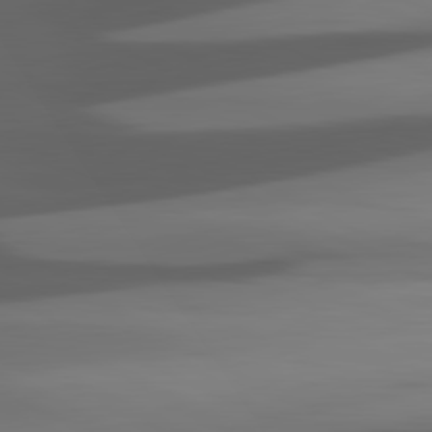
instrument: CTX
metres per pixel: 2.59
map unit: lApd
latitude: 81.3671
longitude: -145.3859
